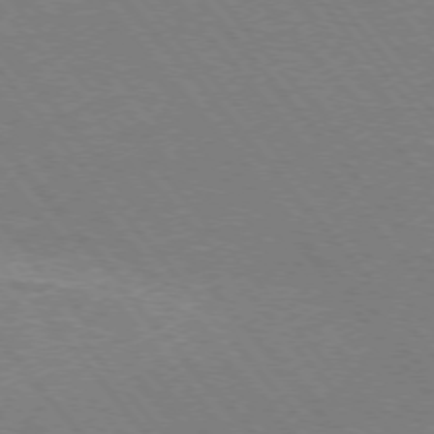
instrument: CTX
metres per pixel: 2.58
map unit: Hpe
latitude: -76.2173
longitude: -13.5938
